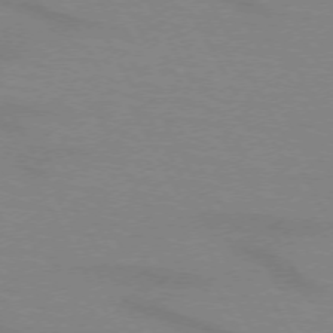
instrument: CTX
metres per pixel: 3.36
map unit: lApd
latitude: 72.0444
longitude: -56.3467
